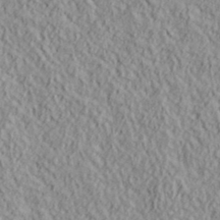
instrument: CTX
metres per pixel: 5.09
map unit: lHvf
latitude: 39.0080
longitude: -90.1200
